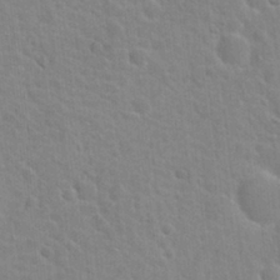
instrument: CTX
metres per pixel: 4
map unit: Hto
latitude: 21.6883
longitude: -47.6127
